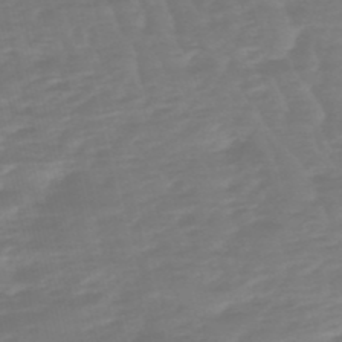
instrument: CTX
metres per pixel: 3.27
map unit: eHb
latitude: -49.4833
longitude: 76.9542
